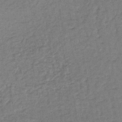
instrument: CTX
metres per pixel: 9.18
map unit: lHb
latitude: -38.7652
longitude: 63.4832
